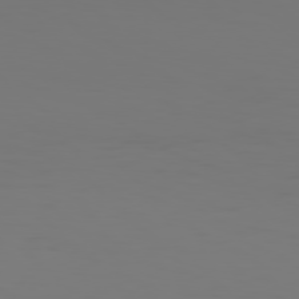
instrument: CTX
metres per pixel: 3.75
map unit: Hpe
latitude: 77.3103
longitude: -134.4034
